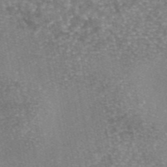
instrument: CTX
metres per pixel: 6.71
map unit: eAb
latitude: 46.1578
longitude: 105.2754
